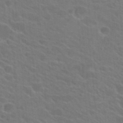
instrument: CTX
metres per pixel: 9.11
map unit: Hto
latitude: 23.9339
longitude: -36.8947
